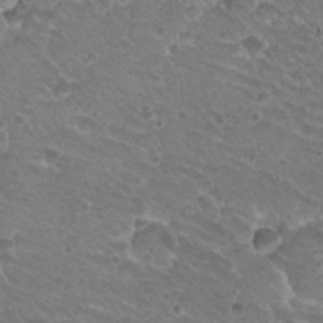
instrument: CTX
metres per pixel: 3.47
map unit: Hto
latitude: 20.4034
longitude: -33.0270
